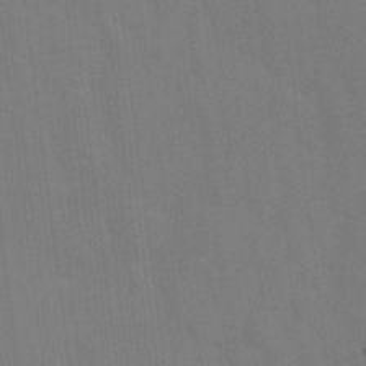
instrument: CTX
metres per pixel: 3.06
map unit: Hto
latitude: 4.7624
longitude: -31.9151
